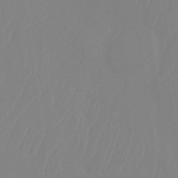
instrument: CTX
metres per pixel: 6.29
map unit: Ht
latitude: -14.2740
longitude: -50.1011
